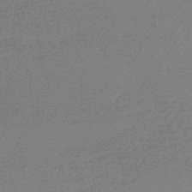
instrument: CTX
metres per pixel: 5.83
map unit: HNhu
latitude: -44.0472
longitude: 99.2754
